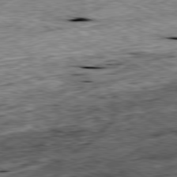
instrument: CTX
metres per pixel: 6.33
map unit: Ap
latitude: -80.7463
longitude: -88.0633
